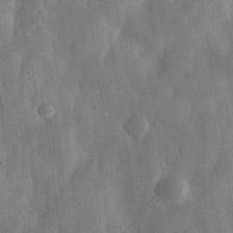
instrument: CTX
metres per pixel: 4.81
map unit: eHh
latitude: 31.4238
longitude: -75.2159
